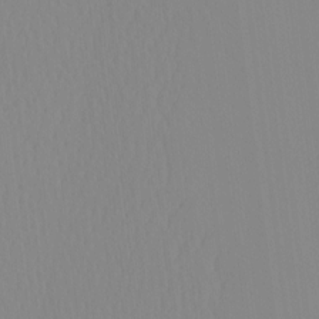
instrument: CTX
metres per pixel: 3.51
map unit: HNhu
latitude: -4.8030
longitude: 14.7464
